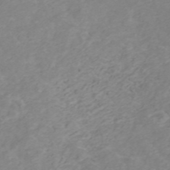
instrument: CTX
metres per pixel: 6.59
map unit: ANa
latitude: 45.5371
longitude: 22.7086
